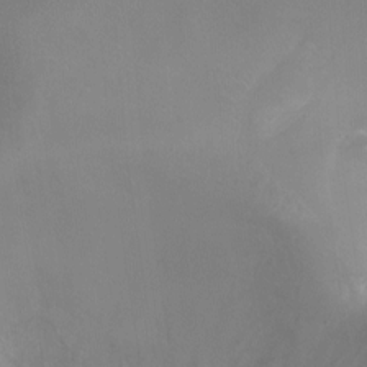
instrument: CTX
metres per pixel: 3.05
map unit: Ht
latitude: -10.2551
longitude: -28.1955
